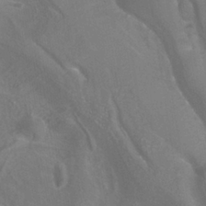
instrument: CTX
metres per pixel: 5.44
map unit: ANa
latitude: -37.3509
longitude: 95.6344
